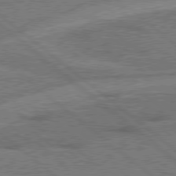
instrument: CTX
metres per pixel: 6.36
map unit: Hpe
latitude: 78.3468
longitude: -158.4034
